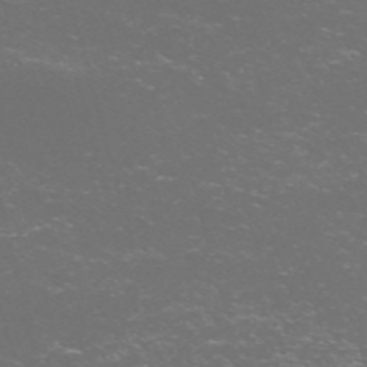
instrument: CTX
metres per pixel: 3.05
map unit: Nve
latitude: -57.9556
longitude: 52.7652
